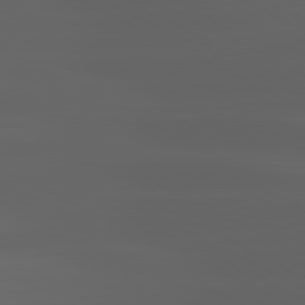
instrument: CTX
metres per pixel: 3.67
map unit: lApd
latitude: 80.8380
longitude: -140.2711
